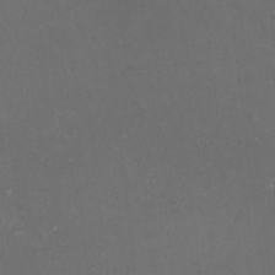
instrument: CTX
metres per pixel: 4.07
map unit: HNhu
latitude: -1.6533
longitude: -4.3278
